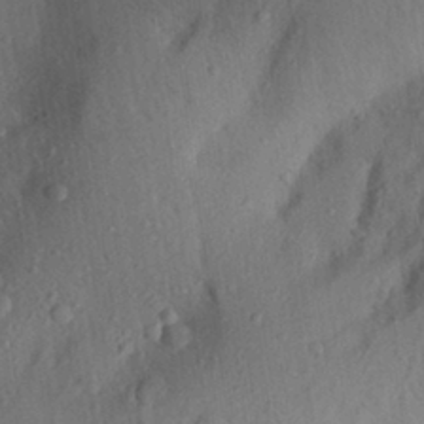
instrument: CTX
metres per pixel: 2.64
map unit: Aa
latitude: 28.8758
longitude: -145.9528
